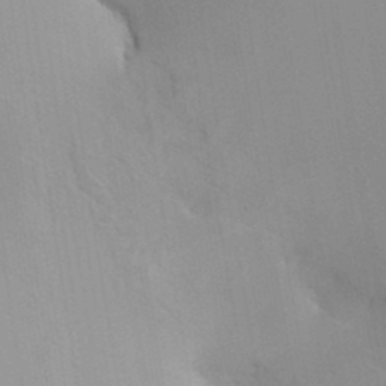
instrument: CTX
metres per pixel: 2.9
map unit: HNhu
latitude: 7.0269
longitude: -1.9150
